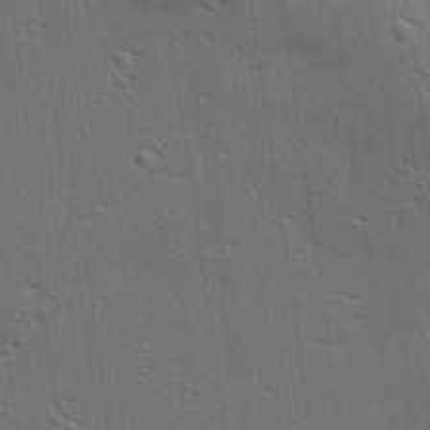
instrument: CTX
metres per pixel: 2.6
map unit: Hve
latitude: 27.9339
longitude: -91.5938
